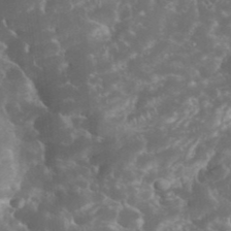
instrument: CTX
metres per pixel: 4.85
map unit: eHh
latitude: 34.4979
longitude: -62.3845
